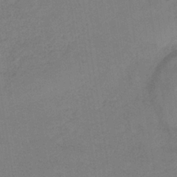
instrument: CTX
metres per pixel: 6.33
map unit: HNb
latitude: -34.7841
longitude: 54.5952
